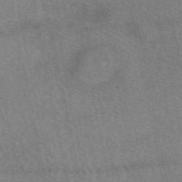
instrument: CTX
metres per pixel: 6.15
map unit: eAb
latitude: 50.4979
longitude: 112.1795
